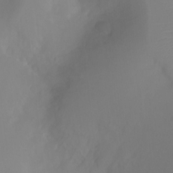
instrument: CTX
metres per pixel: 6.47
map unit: Ht
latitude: -7.0486
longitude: -31.8584
